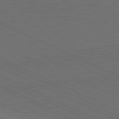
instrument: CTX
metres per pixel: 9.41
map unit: lApd
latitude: 81.5182
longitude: 148.9731
